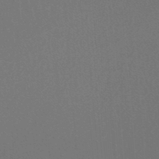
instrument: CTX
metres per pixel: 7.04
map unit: lHb
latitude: -47.7666
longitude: 63.8422
